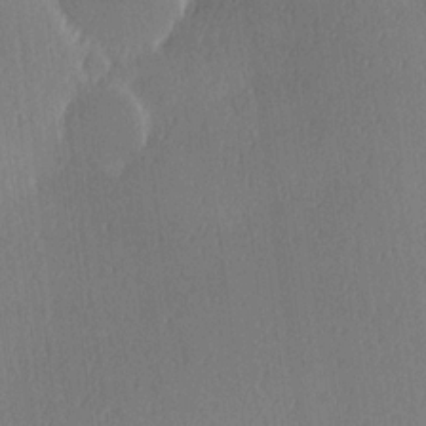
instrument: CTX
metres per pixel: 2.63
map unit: Hve
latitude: 18.1577
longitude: 149.7478
